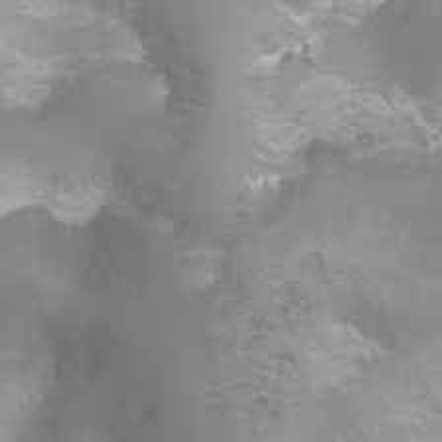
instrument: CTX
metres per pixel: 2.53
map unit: Ht
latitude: -6.6518
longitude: -32.8002
